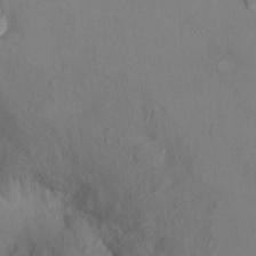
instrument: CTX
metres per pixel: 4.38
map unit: Ht
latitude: 10.5924
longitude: -32.3278
